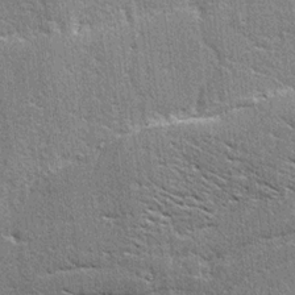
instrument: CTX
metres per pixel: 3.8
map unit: lAvf
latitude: -5.2376
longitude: -109.4426
